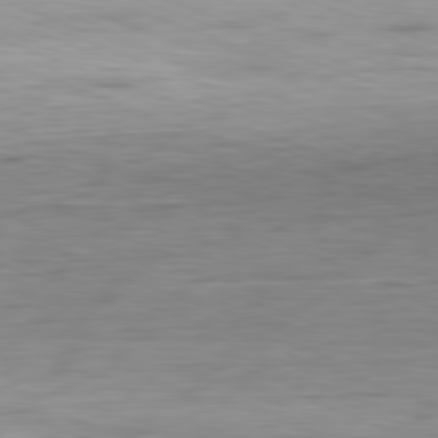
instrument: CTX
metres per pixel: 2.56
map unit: Ap
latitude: -81.7289
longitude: -78.5924
